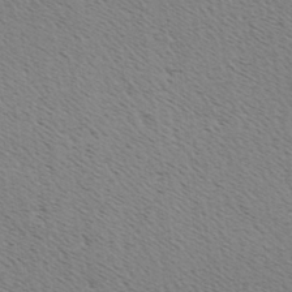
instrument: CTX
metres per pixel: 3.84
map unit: Hve
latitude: 2.9324
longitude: -124.9513
